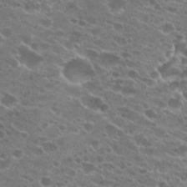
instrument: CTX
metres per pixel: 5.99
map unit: Hto
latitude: 23.8772
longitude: -41.7449
